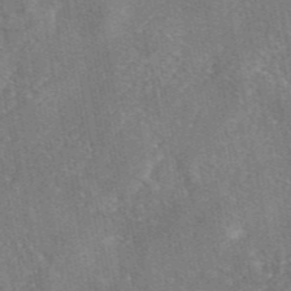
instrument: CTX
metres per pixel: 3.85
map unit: eAb
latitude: 45.8205
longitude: 107.5966
